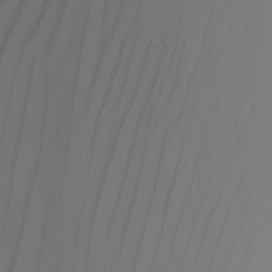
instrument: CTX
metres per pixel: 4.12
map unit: Nhu
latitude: -5.2187
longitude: -93.9339
